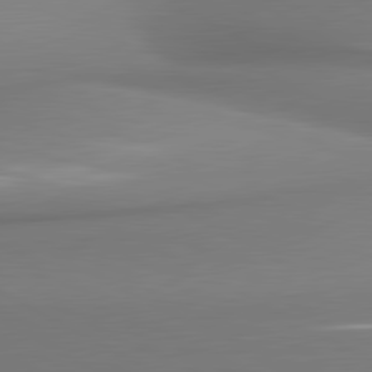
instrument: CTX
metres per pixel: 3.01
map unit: lApd
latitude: 80.8947
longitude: 178.1039
